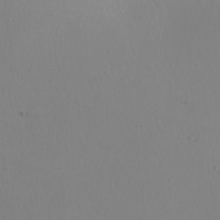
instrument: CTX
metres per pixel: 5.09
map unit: Nhu
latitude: -7.8044
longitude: -94.7813
